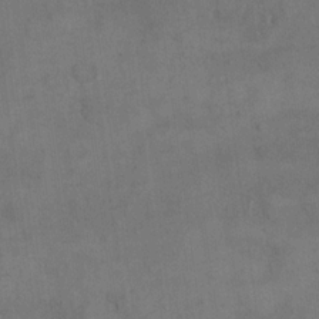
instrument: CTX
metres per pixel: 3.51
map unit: eHh
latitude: 18.3278
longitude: -65.3482
